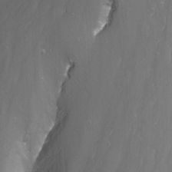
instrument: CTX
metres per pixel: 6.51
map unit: Nhu
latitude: -13.8611
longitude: -65.3482
